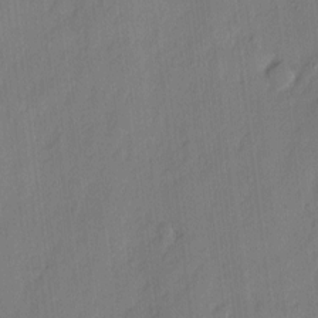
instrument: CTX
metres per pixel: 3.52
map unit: eHh
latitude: 3.5182
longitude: -77.2726
